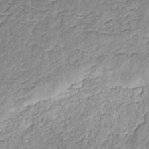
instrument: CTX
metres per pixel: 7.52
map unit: eHb
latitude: -29.8989
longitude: 68.8219
